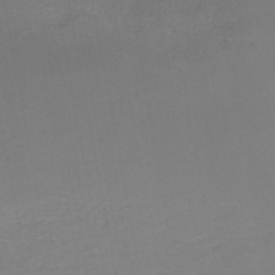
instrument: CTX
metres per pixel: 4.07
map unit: HNb
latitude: -50.9164
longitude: -50.3656
